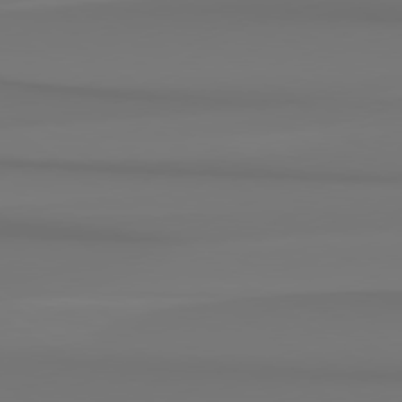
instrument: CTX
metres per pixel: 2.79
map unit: Hpe
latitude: 78.8758
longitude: -137.2537
